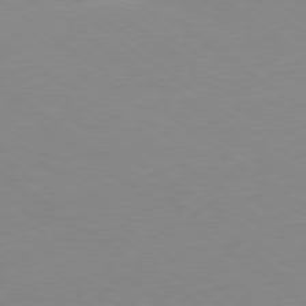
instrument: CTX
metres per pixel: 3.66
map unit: Ap
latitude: -79.2376
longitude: -96.8758
